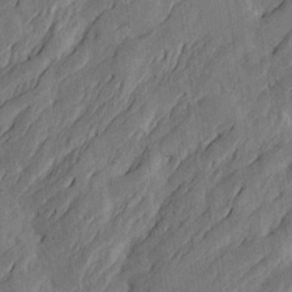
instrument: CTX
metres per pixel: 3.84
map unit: Htu
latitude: -4.4440
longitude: -177.3481
